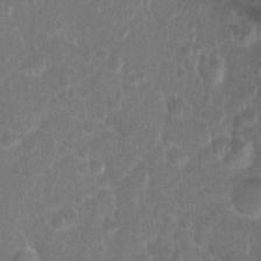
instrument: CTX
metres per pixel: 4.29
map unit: Hto
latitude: 17.4237
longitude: -41.8583
